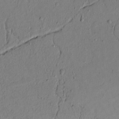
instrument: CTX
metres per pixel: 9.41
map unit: lAvf
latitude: 4.7624
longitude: 167.9367
